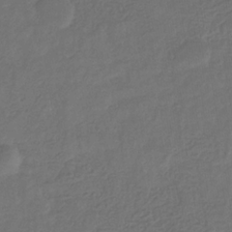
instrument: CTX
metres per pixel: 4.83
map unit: eHb
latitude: -31.0675
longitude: 71.8989
